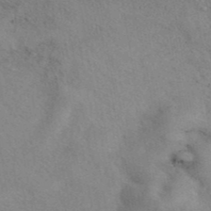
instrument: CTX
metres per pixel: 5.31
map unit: eAb
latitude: 41.0269
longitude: 108.3117
